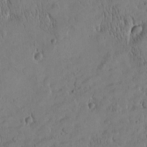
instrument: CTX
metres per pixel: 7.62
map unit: Htu
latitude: -4.7274
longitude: 174.9730
